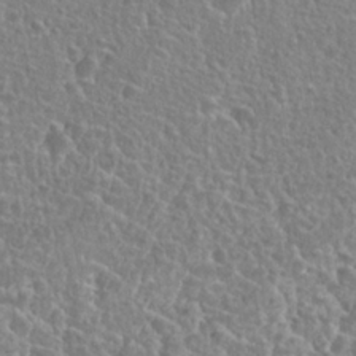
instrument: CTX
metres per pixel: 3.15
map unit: Nhu
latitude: 25.2725
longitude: -51.2537
